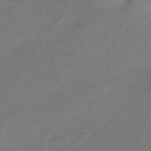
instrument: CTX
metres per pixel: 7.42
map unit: eHh
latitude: -39.2376
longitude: -26.2901
